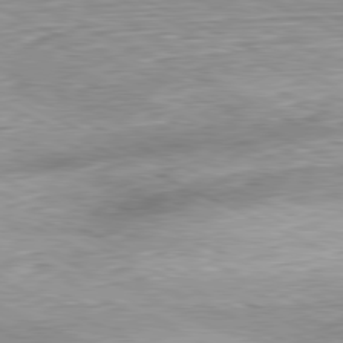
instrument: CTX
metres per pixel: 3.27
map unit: Hpe
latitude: -81.4455
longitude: 10.6330
